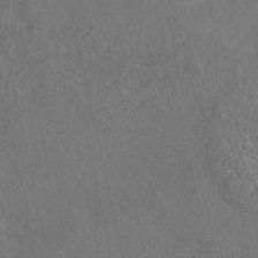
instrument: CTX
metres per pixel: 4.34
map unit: eAb
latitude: 42.7246
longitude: 108.9353
